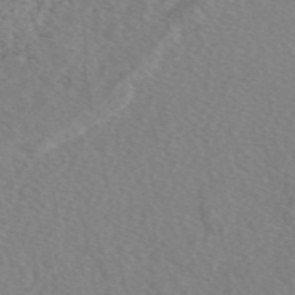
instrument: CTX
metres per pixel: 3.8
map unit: eAb
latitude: 49.2726
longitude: 108.5952
